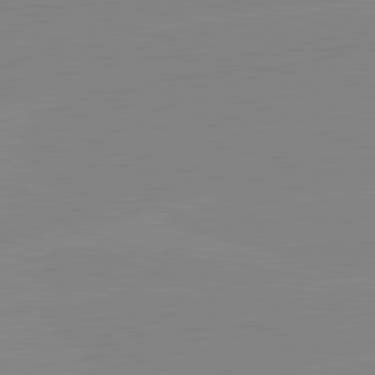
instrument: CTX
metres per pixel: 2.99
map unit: lApd
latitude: 81.7827
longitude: -157.0458
